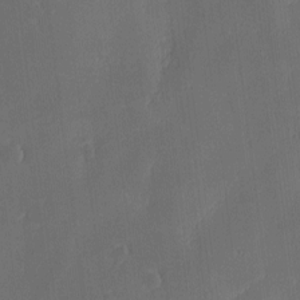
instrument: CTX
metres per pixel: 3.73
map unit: eHh
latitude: -7.6344
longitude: -69.3859
